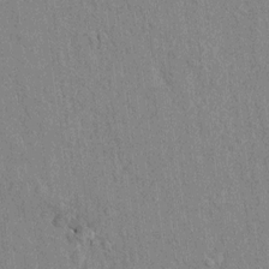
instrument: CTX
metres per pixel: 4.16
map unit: lAvf
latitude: 7.4426
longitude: 166.6518
